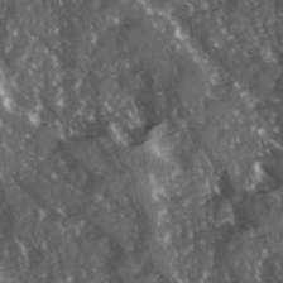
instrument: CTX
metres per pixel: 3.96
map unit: Ave
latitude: 15.3671
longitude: -131.8584
